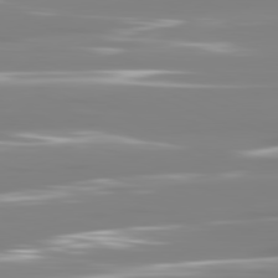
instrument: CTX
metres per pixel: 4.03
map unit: lApd
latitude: 81.3293
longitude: -138.5924
